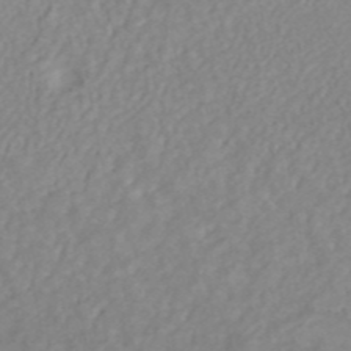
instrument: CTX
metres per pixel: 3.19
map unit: ANa
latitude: 44.5546
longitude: 22.6330
